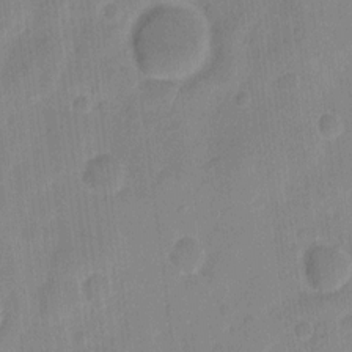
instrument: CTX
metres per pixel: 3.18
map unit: eHh
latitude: 9.5938
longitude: -65.7827
